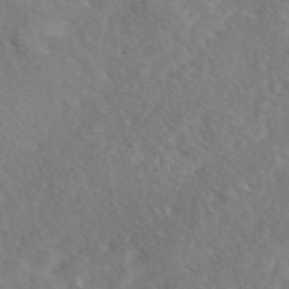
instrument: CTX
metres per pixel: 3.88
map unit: eAb
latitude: 48.2334
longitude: 117.9178
